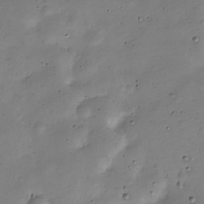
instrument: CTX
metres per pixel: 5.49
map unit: Nve
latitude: -25.3698
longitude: 105.9556
